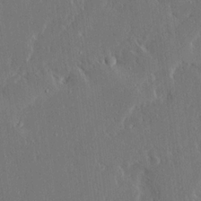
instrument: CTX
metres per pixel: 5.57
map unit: Ave
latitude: 15.6127
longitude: -139.7261
